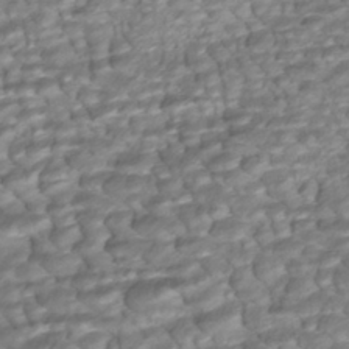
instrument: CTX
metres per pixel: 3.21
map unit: ANa
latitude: -41.5588
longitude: 109.0297
